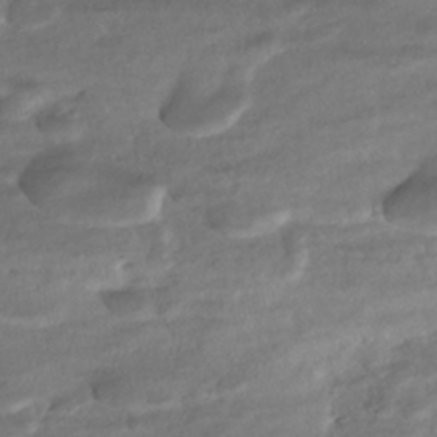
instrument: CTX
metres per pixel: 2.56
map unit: ANa
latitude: -41.9556
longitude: 109.0297
